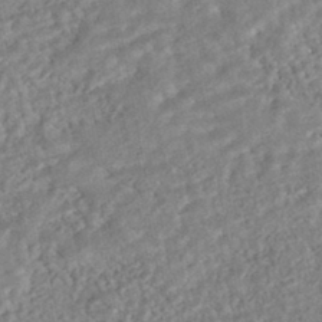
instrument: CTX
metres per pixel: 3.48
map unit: HNhu
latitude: -44.6707
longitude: 100.2172
